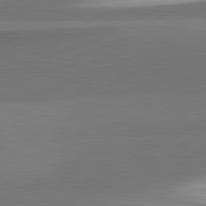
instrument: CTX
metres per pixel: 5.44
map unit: lApd
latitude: 82.2144
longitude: 149.2754
